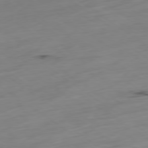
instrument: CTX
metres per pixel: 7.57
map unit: Hpe
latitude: -79.1809
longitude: 14.1039
